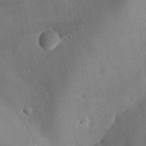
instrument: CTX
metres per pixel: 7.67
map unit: eHh
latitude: 29.9339
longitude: -81.5749
